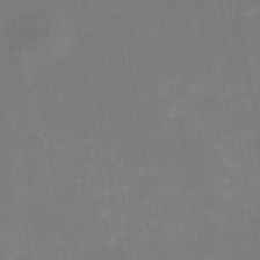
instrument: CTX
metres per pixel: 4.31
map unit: Nhe
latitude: -38.3495
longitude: -119.0836
